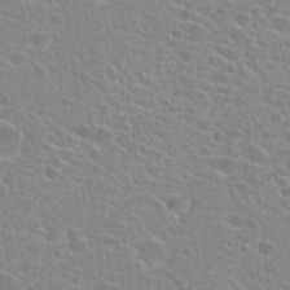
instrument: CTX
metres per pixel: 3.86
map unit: Hto
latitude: 24.0822
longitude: -44.8002
